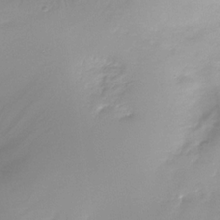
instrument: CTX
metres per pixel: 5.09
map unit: Nhe
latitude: -32.2551
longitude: -92.8569
